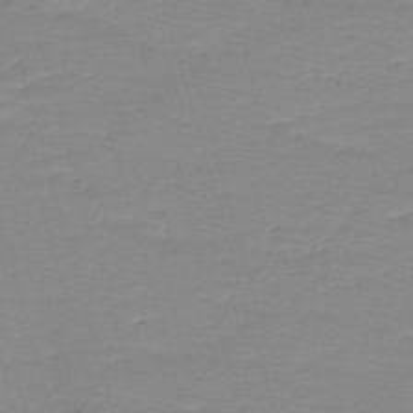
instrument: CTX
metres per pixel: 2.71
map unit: HNb
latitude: -48.9920
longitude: -42.1767
